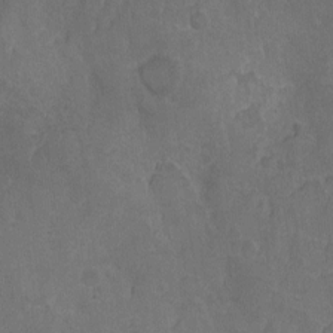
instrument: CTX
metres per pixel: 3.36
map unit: Nhu
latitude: -9.0486
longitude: -43.0081
